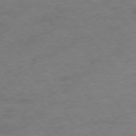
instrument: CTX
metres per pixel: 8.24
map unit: Ap
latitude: -76.3873
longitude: -69.9150
